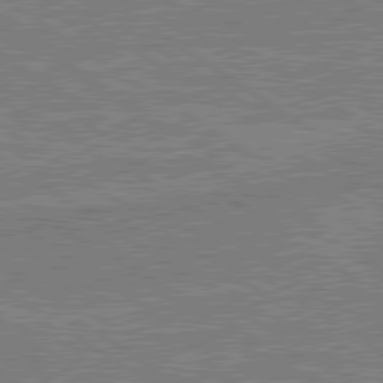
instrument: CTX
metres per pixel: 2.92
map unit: lApd
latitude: 79.6127
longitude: 169.9745
